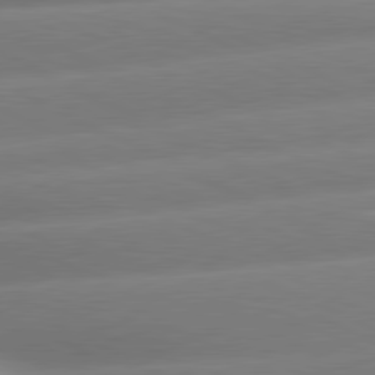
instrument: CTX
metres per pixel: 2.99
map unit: lApd
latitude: 80.7624
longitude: -159.9528
